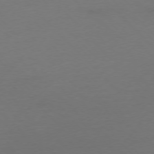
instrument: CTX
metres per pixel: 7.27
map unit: Ap
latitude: -76.9542
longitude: -71.2726
